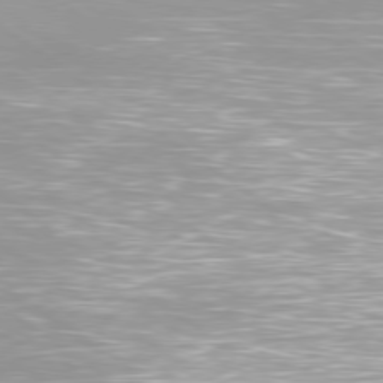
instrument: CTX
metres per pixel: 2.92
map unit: Ap
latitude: -79.5210
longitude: -66.8758
